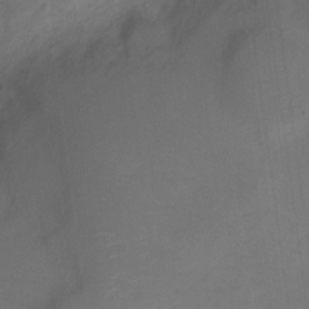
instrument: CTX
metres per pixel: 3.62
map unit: Nve
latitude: -20.8786
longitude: 107.8423
